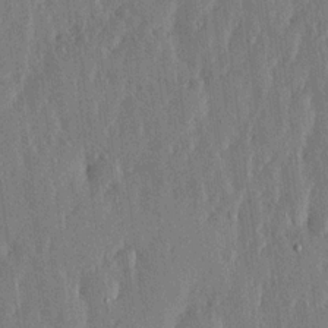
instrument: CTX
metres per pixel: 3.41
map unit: lHvf
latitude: 18.8191
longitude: -116.7435
